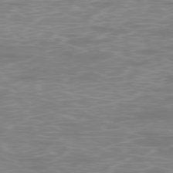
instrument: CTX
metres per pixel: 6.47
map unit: Ap
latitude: -78.7463
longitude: -97.0080
